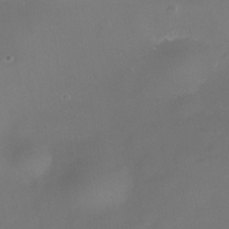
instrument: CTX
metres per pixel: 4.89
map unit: Nhe
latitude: -38.1606
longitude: -118.5734
